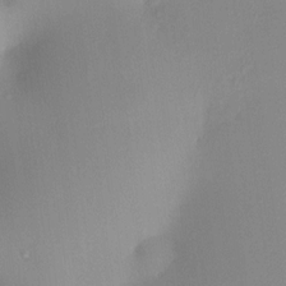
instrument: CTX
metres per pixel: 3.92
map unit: HNhu
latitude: 7.0458
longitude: 7.9178
